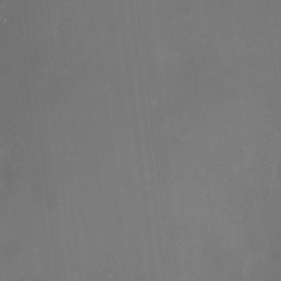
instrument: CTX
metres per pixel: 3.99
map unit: HNhu
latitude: 6.5735
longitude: 8.7274
